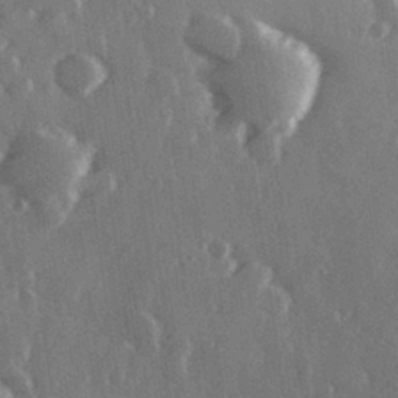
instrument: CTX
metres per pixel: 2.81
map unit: Hve
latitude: 28.2144
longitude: 149.0109
